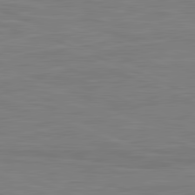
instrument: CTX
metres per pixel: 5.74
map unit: lApd
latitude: 81.7827
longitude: -170.8947
